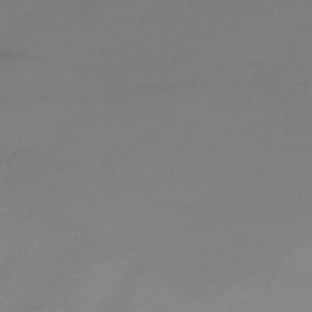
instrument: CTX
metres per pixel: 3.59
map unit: lHb
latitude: -43.0108
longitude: 70.1417
